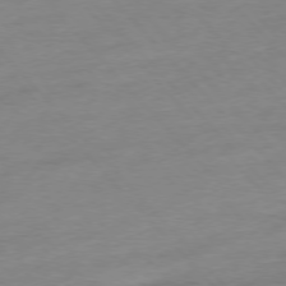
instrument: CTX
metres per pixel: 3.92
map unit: Hpe
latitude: -76.9920
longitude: -14.8569
